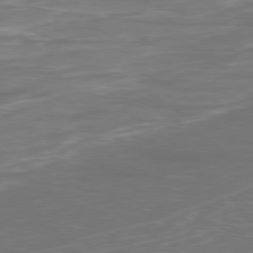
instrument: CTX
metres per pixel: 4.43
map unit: Ap
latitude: -78.8030
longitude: -93.7827
